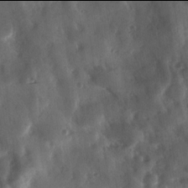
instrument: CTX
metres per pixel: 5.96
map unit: Ave
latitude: 17.9906
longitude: -131.4805
